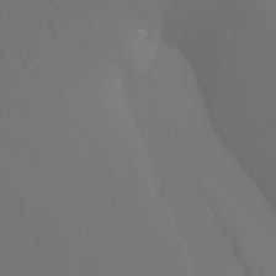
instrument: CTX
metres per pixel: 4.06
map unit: Ht
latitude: -7.3698
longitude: -30.8380
